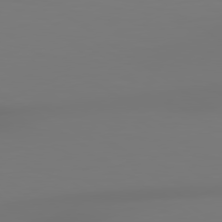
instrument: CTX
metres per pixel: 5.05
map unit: lApd
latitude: 79.0270
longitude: -137.4805
